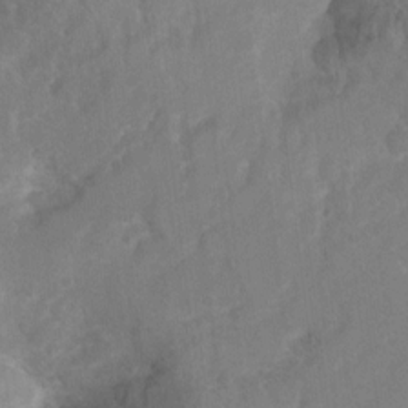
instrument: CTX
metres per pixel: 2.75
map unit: Ht
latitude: 6.0633
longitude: -30.6113
